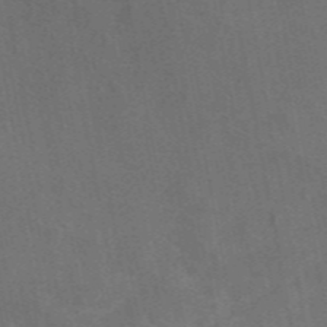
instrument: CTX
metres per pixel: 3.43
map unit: eAb
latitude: 47.2915
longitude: 116.7274
